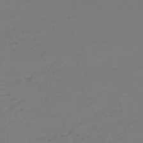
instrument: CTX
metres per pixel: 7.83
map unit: HNb
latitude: -53.0864
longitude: -51.7260
